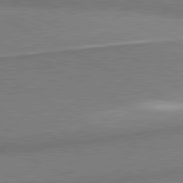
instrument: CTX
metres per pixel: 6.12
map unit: lApd
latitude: 80.9514
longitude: 165.0676
